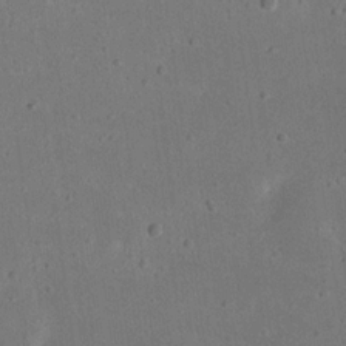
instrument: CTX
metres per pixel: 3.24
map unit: eHh
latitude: 18.1766
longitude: -71.0458
